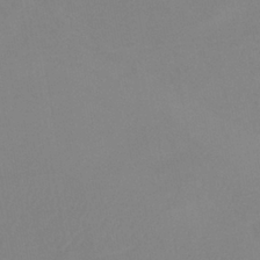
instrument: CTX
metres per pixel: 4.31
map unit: lHb
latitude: -37.5210
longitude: 74.5007
